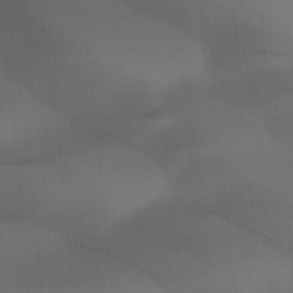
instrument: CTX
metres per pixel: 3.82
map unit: Ht
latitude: -4.7085
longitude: -62.7058
